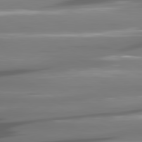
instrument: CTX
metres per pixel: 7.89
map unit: lApd
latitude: 80.6113
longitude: -144.8380
